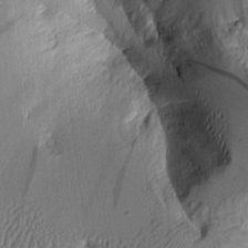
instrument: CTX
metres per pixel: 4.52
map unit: Aa
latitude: 9.4427
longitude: -127.7072
